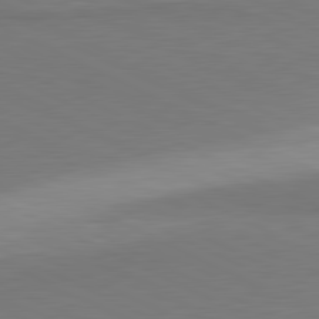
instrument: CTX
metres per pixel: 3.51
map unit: lApd
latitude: 81.2726
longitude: 156.9353
